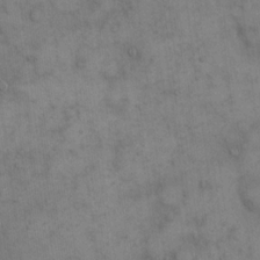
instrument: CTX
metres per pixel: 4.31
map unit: eHh
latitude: 15.6694
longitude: -66.9135
